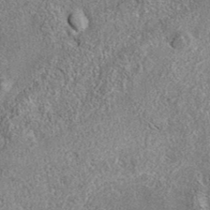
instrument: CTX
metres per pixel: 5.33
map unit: eAb
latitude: 35.8394
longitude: 113.1809
